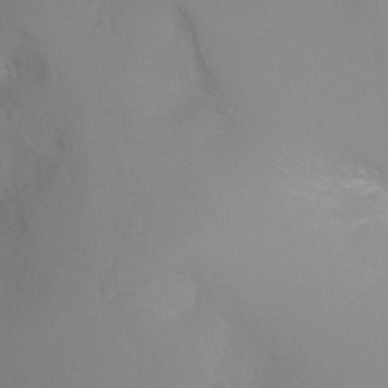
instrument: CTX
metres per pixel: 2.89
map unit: Ht
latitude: -2.9352
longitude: -26.2145
